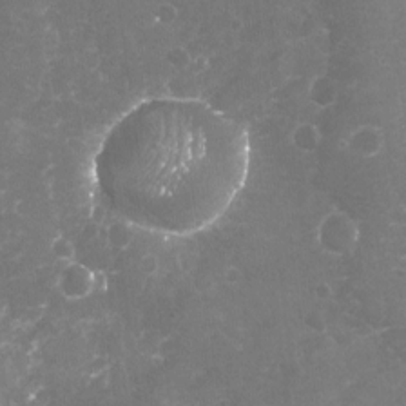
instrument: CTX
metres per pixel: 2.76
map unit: Nhu
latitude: -19.0864
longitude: -57.5938
